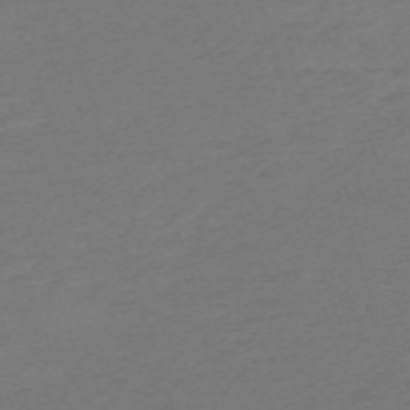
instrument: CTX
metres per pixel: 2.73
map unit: eHh
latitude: -62.9163
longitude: 53.4832
